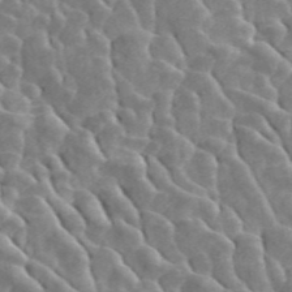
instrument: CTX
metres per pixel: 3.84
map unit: ANa
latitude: 46.1200
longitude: 23.8234
